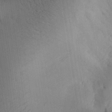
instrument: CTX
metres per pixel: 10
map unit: Aa
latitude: 30.0633
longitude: -142.8002
